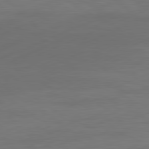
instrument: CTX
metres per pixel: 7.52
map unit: Ap
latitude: -81.5777
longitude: -86.1955
